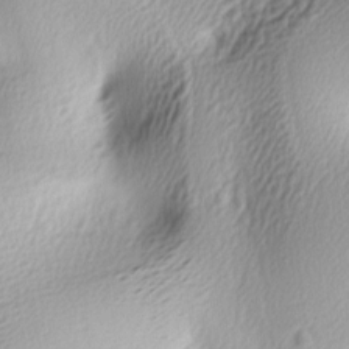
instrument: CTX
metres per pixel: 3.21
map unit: lAa
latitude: -5.4454
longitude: -122.9703
